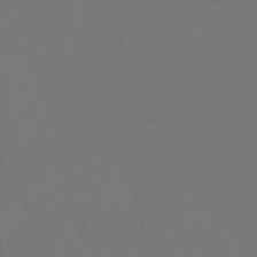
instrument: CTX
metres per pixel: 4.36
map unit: Nve
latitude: -57.7288
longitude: 53.3320
